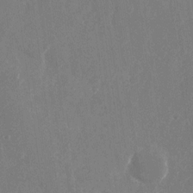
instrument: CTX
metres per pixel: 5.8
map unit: Nhu
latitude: -26.2361
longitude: -72.0444
